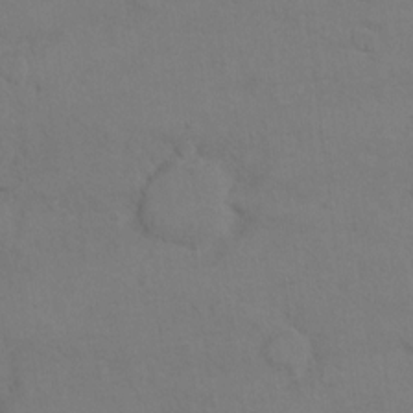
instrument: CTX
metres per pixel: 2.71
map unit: Hto
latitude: 8.0633
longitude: -35.8016
